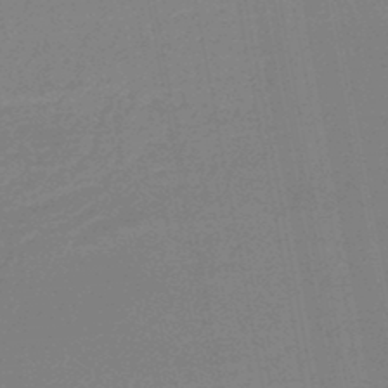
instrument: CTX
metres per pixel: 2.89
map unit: eHb
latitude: -46.6329
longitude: 80.1039
